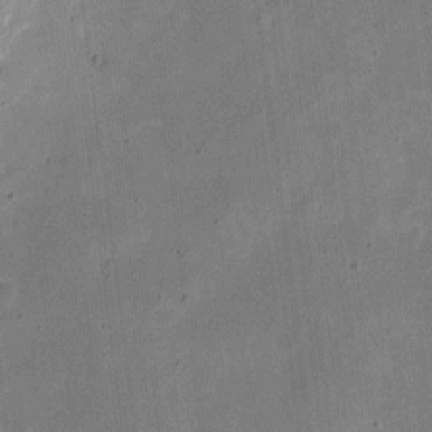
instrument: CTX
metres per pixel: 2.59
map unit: eHh
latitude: 4.8002
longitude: -66.5734
